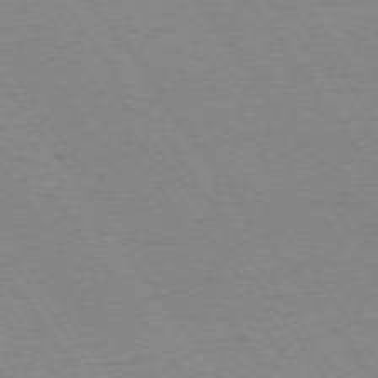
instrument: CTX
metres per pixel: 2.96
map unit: Ap
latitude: -74.6141
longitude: -77.9528
